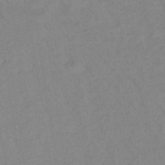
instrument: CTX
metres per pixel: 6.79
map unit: lHb
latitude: -33.6911
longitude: 72.0094
